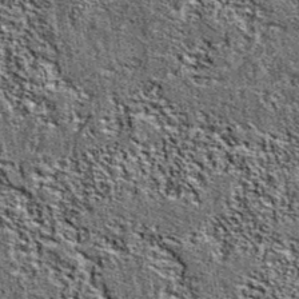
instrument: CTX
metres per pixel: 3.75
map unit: eAb
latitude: 38.6112
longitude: 105.7288
